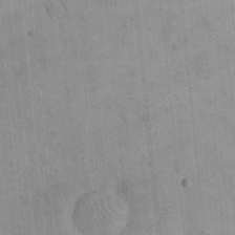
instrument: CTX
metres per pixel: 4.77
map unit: eHh
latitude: 24.6490
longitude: -65.4237
